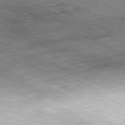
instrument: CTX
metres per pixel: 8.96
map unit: Hpe
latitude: -81.4833
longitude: 11.5021
